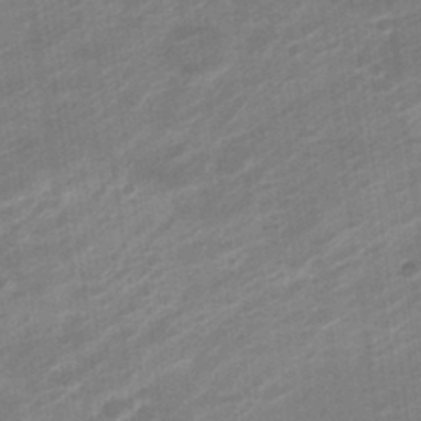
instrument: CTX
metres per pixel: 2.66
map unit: Nve
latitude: -19.6344
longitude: 106.7275
